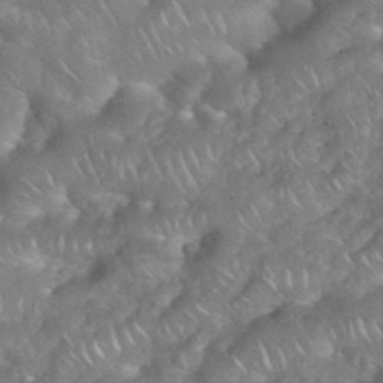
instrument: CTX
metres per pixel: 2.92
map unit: eHh
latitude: 38.6868
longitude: -58.6491
